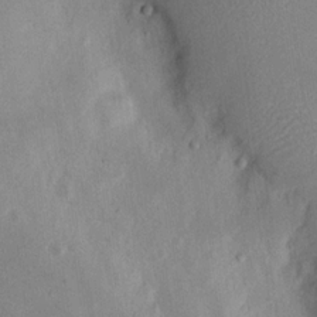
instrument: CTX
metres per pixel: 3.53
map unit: eHh
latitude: 20.8758
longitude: -70.5735
